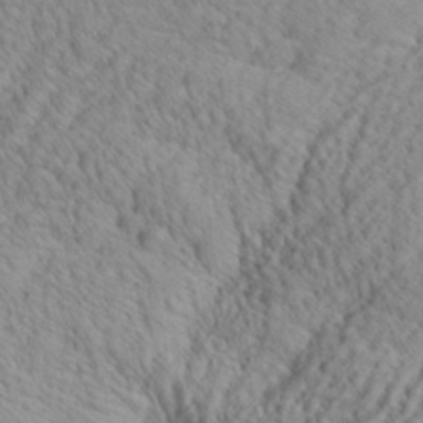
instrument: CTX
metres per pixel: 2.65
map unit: Aa
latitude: 29.8016
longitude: -138.3656
